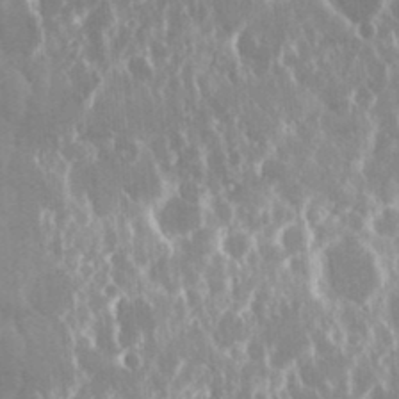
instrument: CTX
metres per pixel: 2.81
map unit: Nhu
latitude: 24.8569
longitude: -61.1025
